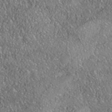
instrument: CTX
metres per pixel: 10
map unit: Nhe
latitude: -38.3873
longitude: 137.7288
